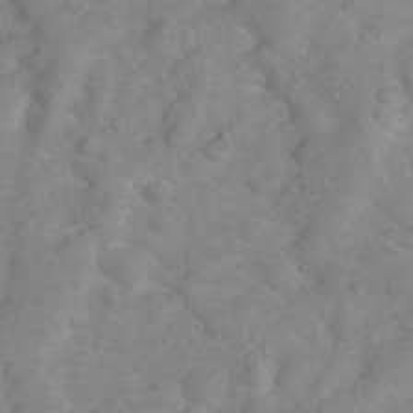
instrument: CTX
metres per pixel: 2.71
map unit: Hto
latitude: 17.7639
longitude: -38.4034
